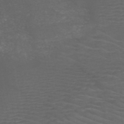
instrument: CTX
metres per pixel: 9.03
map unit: HNb
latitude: -49.5022
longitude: -46.6869
